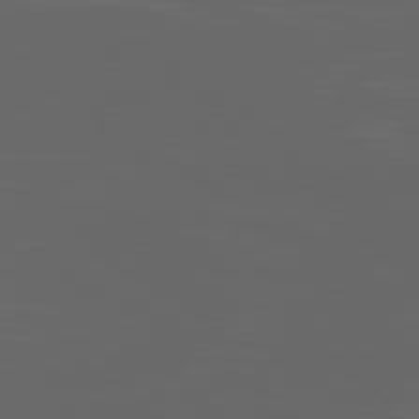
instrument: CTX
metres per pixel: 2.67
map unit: Ap
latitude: -79.8611
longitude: -94.2334
